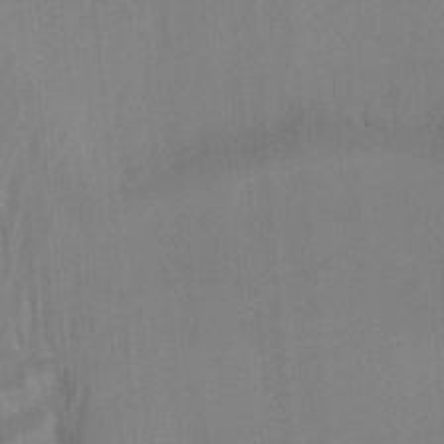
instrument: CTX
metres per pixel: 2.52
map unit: ANa
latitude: -39.3699
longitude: 96.2362
